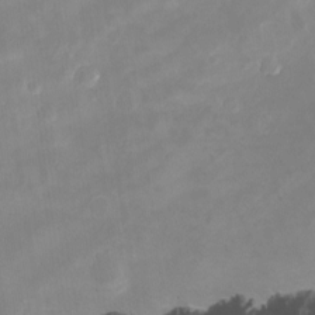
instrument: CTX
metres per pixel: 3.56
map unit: Nhu
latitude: -13.5777
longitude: -52.1011
